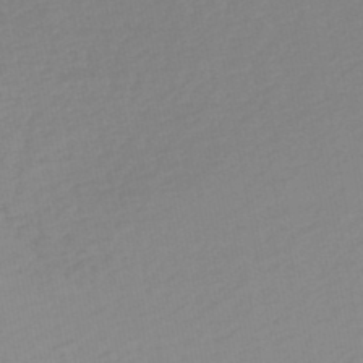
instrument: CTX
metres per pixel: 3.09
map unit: lHb
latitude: -46.3873
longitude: 57.0675
